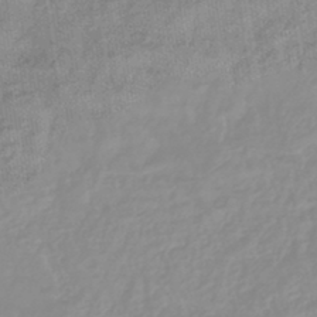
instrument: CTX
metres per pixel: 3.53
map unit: eHb
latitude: -44.4440
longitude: 80.9920
